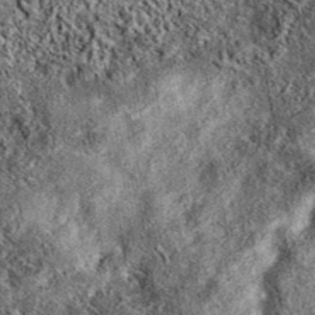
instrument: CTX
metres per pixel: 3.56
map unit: eAb
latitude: 37.9717
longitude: 106.6518
